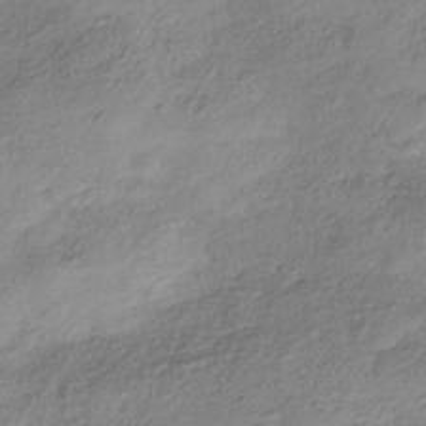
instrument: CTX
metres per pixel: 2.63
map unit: HNhu
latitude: -40.9730
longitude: 107.0109
